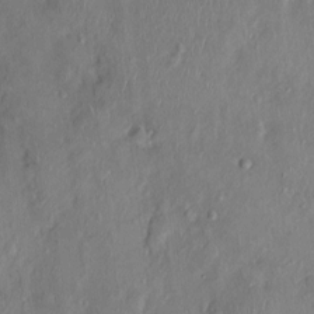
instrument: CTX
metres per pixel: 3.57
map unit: Nhu
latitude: 0.8947
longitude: -14.9136
